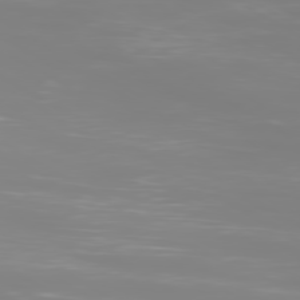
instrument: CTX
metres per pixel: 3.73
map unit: Ap
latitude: -80.1228
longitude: -58.4601
